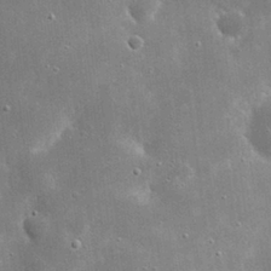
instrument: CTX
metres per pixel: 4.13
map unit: eHh
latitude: 20.8947
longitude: -67.4426
